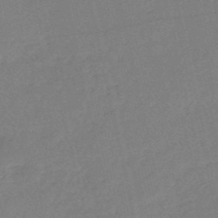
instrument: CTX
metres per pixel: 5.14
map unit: HNb
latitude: -52.5573
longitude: -42.1011
